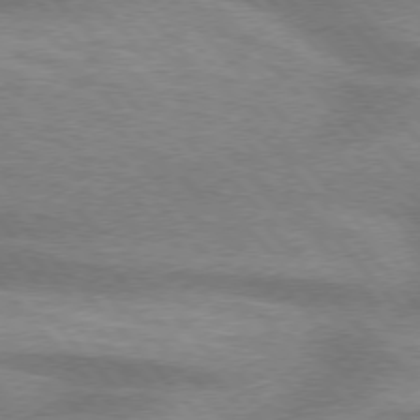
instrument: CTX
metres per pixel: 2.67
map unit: lApd
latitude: 75.7639
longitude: -59.2537
